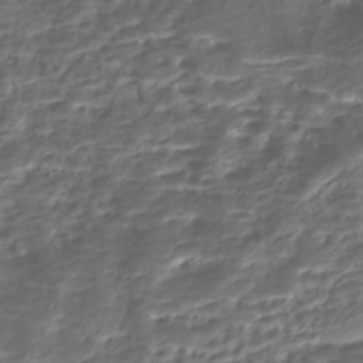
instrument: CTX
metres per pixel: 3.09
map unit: Nhe
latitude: -46.0283
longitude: 152.1605
